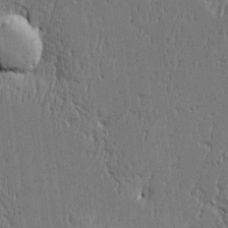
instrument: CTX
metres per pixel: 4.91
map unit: Htu
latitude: -5.4832
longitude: 175.8989
